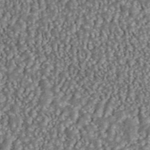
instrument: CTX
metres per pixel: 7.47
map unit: ANa
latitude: 43.9528
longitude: 37.1242
